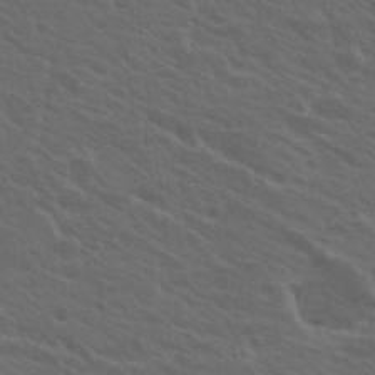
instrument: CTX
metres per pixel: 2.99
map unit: Hto
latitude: 17.8961
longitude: -33.3104
